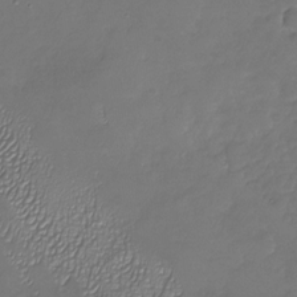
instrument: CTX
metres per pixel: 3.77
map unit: Nhu
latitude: -27.5588
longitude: -59.4426
